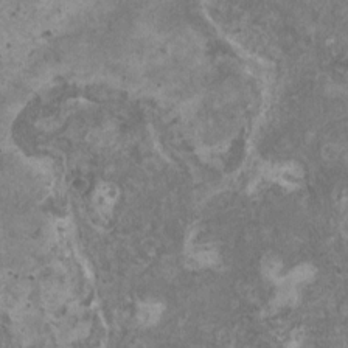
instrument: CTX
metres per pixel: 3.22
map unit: HNhu
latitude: 0.9513
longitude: 0.8597
